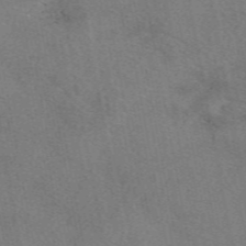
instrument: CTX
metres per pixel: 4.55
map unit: eAb
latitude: 49.1781
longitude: 121.2187
